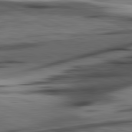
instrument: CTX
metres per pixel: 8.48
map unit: lApd
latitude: 81.8583
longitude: 127.7288
